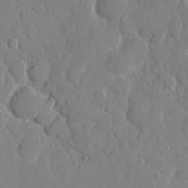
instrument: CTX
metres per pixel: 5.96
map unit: eHh
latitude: 7.9339
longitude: -67.1403
